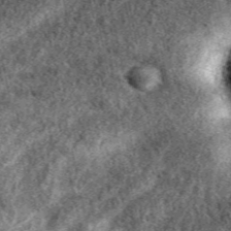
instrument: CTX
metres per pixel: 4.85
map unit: eAb
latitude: 38.5168
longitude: 109.8800
